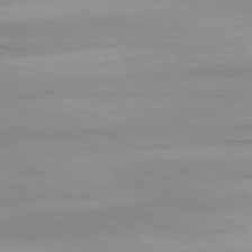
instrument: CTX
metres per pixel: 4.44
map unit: Ap
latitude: -81.3321
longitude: -92.0255
